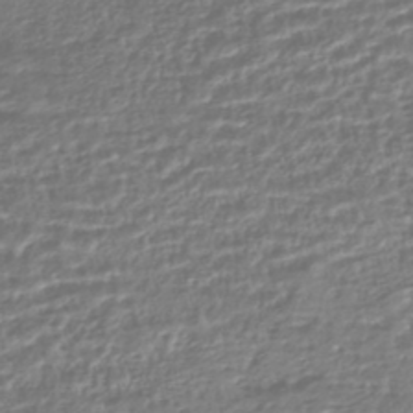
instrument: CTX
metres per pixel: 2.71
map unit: HNhu
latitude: -43.7477
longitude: 104.0094
